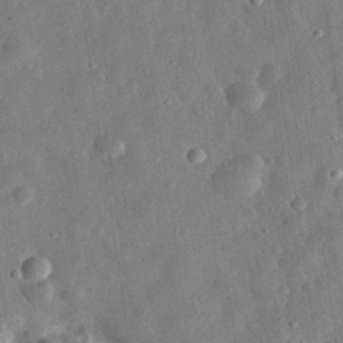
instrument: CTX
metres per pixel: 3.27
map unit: eHh
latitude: 32.1956
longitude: -76.9702
